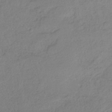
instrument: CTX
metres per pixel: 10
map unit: lHb
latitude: -39.6344
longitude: 71.2565
